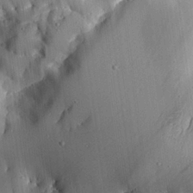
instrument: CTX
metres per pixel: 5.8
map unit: Aa
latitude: 25.9339
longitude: -130.3657
